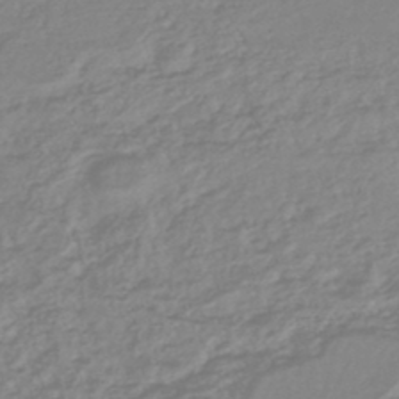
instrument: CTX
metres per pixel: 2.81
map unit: lHb
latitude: -44.9731
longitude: 78.1794
